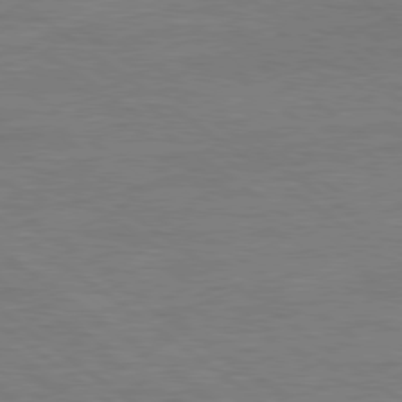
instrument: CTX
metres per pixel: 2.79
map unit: Ap
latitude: -80.3118
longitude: -81.2537
